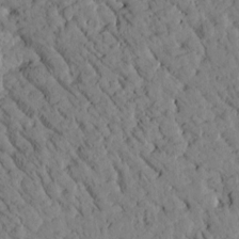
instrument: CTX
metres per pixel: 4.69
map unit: Htu
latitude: -1.7856
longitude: 174.4628
